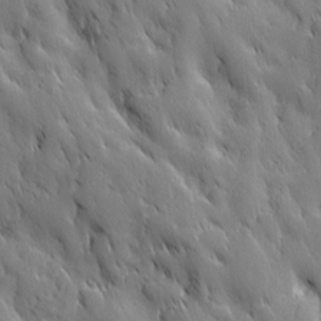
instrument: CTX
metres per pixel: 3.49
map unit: Ave
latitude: 12.6869
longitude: -105.1215
